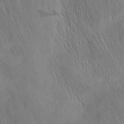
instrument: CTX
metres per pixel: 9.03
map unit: Nhu
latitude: -5.3131
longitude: -151.4426
